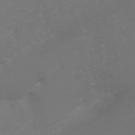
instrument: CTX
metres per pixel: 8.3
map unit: Nhu
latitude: 23.2348
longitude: -65.4426
